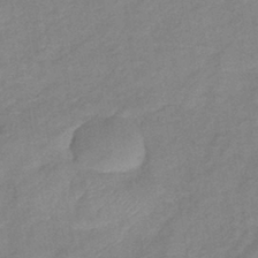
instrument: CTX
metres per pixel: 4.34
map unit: eHb
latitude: -40.1039
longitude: 79.4643
